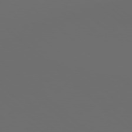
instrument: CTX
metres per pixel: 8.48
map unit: Hpe
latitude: 78.1767
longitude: -174.1011
